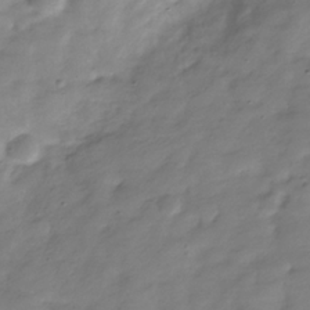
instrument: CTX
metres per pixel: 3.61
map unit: Hve
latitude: -32.1606
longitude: 90.9164
